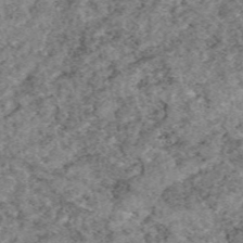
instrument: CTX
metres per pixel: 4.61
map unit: eAb
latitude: 49.0836
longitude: 109.8044
